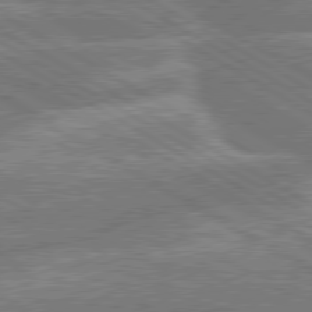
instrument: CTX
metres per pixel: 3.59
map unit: lApd
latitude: 79.7828
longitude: -134.2711
